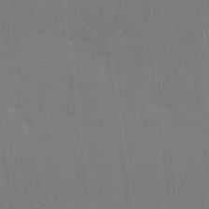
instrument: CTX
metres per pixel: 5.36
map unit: Nhu
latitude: 28.4979
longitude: -64.6490
